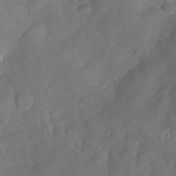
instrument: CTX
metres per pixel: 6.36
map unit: Nhu
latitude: -27.0864
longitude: -57.8394
